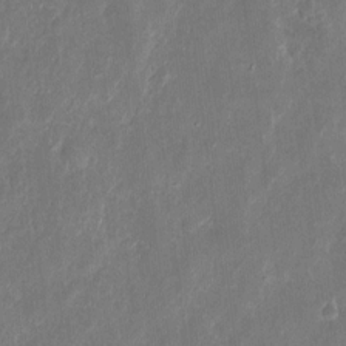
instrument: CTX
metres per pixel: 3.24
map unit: eHh
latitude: 10.8380
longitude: -72.2901
